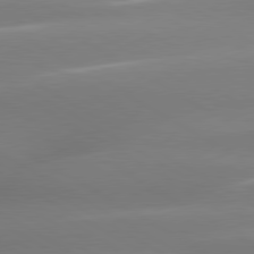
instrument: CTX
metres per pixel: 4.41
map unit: lApd
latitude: 80.2145
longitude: -138.3467
